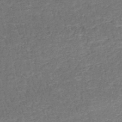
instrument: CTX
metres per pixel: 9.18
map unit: HNb
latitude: -51.2565
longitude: -49.4426
